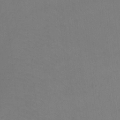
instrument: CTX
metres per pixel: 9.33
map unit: Ht
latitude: -8.6140
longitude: -37.9717
